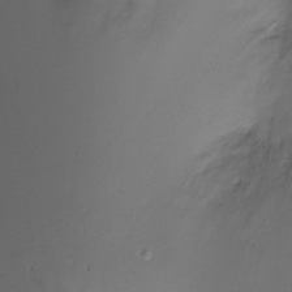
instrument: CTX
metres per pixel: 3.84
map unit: Ht
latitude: -10.0283
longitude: -28.9702
